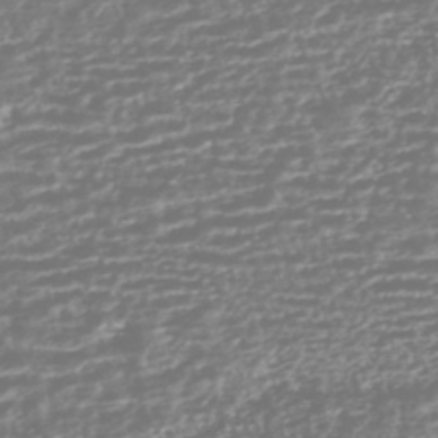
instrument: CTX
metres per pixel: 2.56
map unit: HNhu
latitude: -45.4454
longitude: 100.8219
